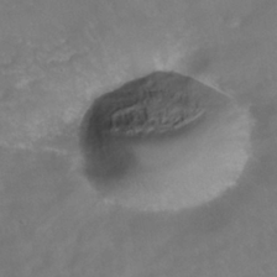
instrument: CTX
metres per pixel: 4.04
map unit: Nhe
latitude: -38.8597
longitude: -118.3845
